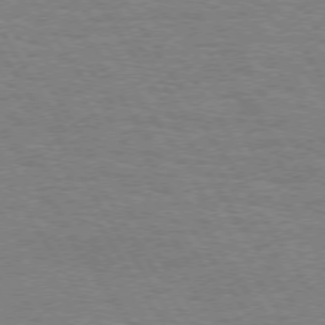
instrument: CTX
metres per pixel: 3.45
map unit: Hpe
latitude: 73.5183
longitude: -129.2159
